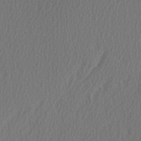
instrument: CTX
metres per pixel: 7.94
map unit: Ave
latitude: 2.9702
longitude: -111.1214
